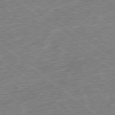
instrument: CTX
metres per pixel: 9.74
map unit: Hpe
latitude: -79.0486
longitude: -15.6316
